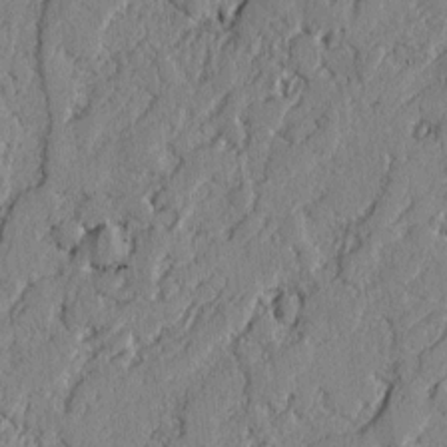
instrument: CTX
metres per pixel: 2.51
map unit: lAvf
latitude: -2.1038
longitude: -107.7828
